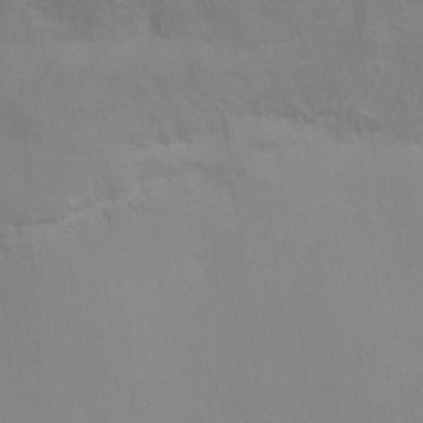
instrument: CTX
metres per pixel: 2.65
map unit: Ht
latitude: 1.4615
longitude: -35.3670
